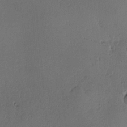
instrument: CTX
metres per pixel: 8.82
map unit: Ave
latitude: -8.0094
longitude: -121.7639
